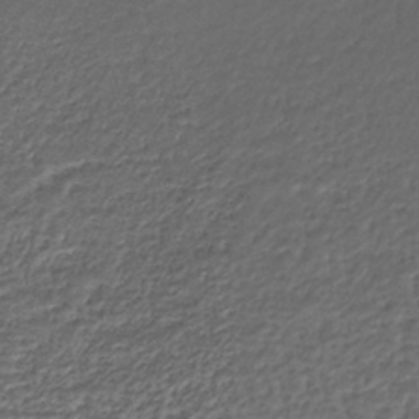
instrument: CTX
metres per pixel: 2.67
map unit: eHh
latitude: -42.4817
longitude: 117.1431
